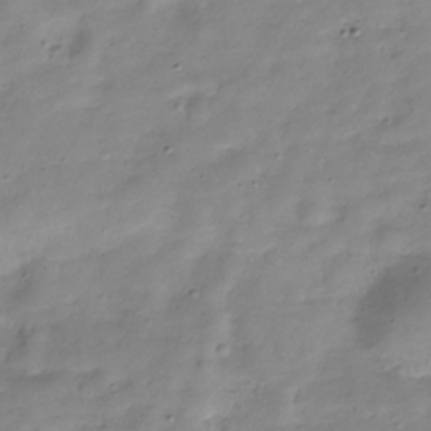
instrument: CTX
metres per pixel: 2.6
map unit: Hve
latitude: -29.6722
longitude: 94.4440
